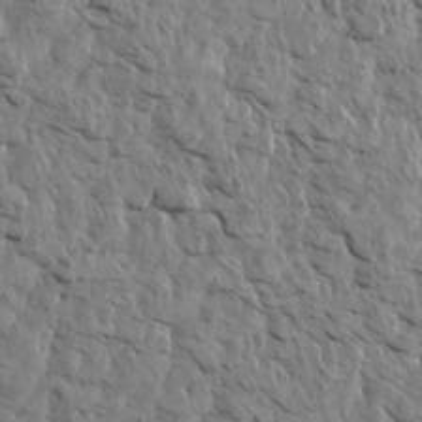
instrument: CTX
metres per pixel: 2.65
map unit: Aa
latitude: 14.3657
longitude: -141.6504
